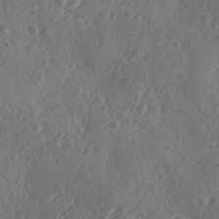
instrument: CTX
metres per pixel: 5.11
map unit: Ave
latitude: -9.3510
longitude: -118.6679
